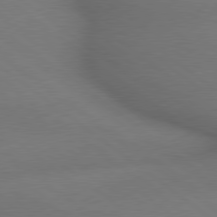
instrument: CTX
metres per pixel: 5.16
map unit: lApd
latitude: 79.2159
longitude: -167.7071
